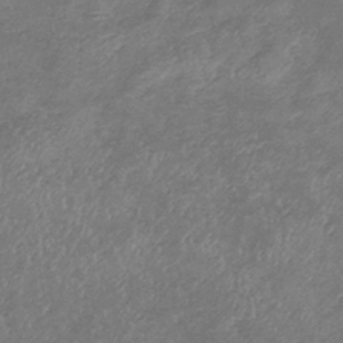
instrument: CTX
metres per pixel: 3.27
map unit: eHb
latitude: -38.7463
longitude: 75.5966
